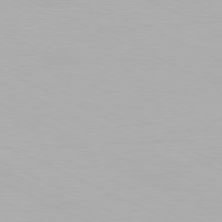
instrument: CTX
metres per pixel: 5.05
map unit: Hpe
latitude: -81.4833
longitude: 19.1053
